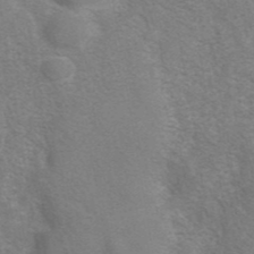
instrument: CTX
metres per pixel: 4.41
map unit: eAb
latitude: 41.4804
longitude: 105.9178
